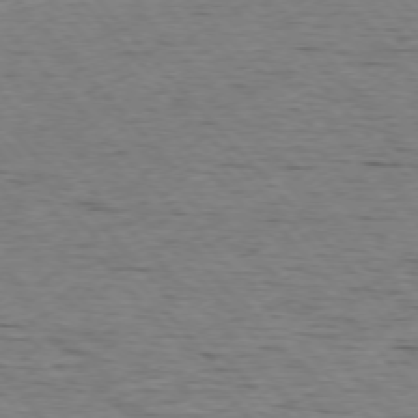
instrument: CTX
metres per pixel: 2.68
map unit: Ap
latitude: -76.2739
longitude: -95.0837
